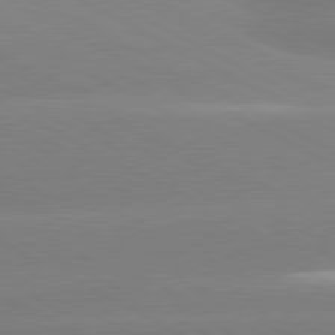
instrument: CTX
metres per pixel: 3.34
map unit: lApd
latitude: 80.8380
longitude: -153.9150
